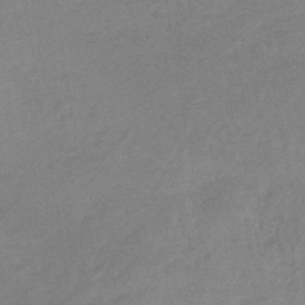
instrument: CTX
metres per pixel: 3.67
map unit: lHb
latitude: -40.1795
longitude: 65.8800
